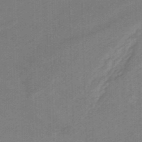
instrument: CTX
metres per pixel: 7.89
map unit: HNhu
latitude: -47.2943
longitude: 89.5777
